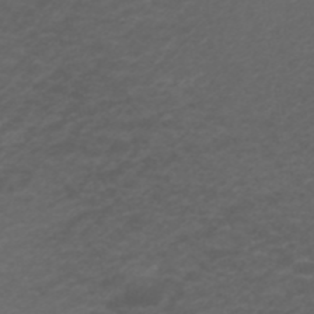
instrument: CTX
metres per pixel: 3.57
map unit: ANa
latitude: 40.9135
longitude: 25.6722
